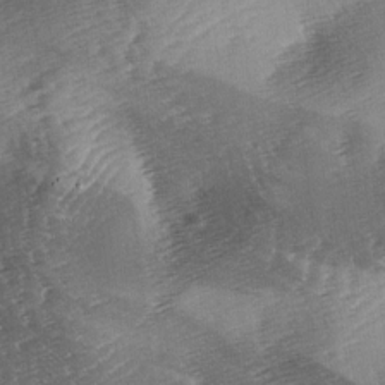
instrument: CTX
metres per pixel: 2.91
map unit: lAa
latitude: -3.6343
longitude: -126.6302
